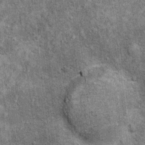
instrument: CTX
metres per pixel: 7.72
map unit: Ht
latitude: 11.0270
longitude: -38.3845
